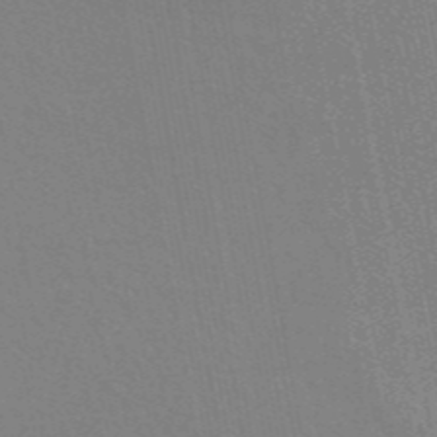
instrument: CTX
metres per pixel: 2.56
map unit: eAb
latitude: 45.5371
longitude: 121.8044
